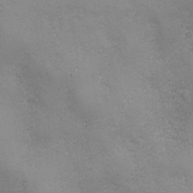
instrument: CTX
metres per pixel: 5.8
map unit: Ave
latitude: -7.7099
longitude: -121.3104
